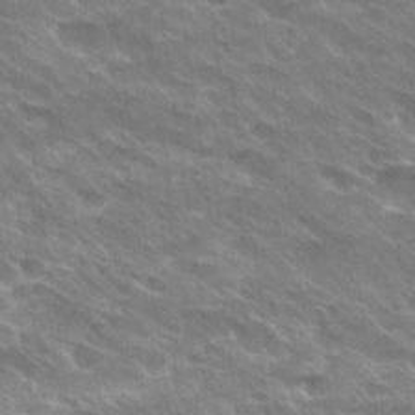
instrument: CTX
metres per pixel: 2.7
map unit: Hto
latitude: 30.2523
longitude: -43.1970
